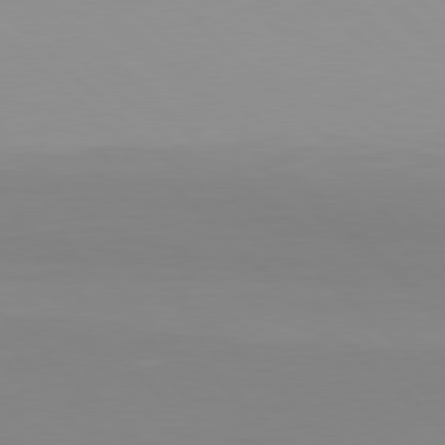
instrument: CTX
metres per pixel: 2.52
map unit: Hpe
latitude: 77.6127
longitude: -164.7057
